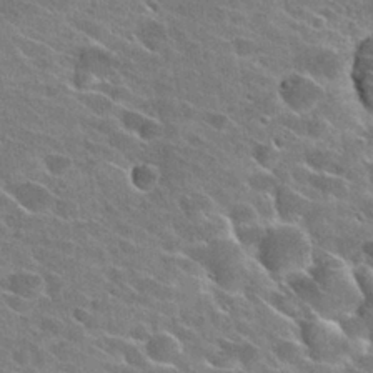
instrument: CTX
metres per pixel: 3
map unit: Hto
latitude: 26.4412
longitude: -43.1403
